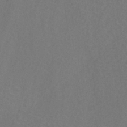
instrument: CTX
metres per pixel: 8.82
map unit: ANa
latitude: -38.7463
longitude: 94.5762
